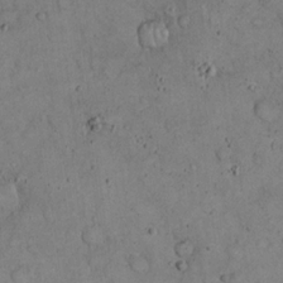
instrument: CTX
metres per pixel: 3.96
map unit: eHh
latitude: 20.5735
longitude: -59.7072
